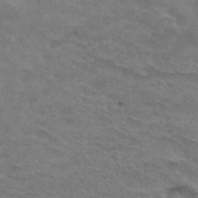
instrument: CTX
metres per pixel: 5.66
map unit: Hto
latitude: 31.1970
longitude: -47.4427
